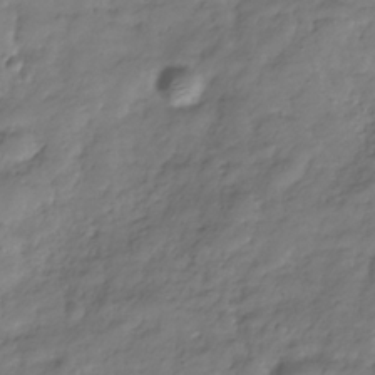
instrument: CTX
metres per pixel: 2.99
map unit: Hve
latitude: -31.4076
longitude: 90.8975
